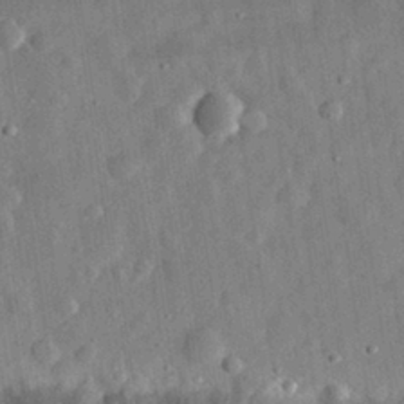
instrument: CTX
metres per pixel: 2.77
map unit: eHh
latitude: 30.8758
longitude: -75.5560
